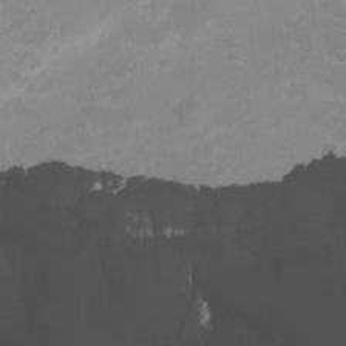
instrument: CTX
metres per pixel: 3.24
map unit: Nhu
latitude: -7.1998
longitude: -51.8394
